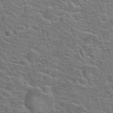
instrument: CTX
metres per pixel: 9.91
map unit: Hto
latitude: 20.9892
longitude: -44.2333
